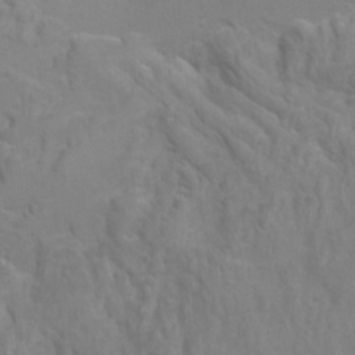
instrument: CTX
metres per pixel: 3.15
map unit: Hto
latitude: 6.8191
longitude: -35.7827
